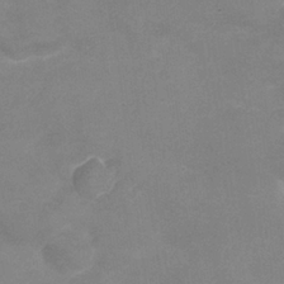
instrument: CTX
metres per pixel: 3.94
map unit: Nhu
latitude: 25.8961
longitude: -53.5182
